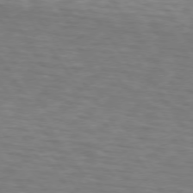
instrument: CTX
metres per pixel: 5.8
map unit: lApd
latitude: 74.3845
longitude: -77.9150
